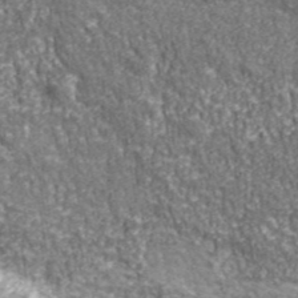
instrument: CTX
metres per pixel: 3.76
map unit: eHh
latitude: 43.1781
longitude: -91.0458
